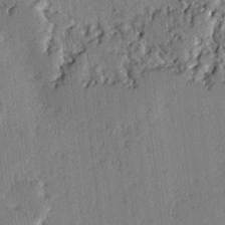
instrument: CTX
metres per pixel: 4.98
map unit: lAvf
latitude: -2.6707
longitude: -108.0444
